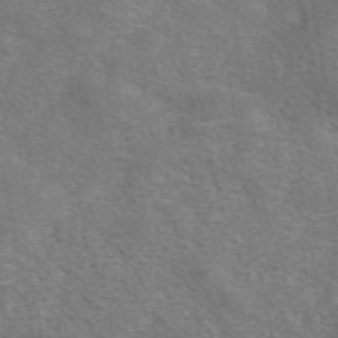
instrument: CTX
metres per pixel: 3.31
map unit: eAb
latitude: 42.3845
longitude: 104.5007
